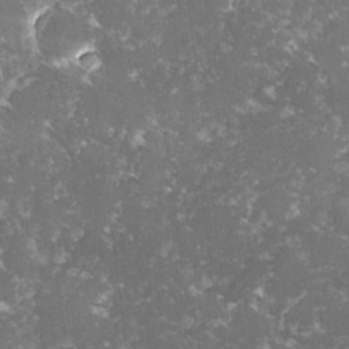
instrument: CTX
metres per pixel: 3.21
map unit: lHvf
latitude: -15.0676
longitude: -98.9324
